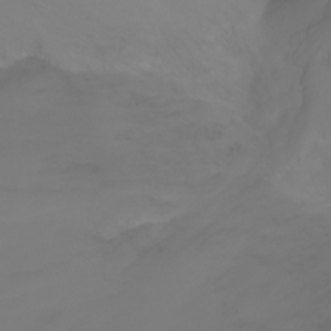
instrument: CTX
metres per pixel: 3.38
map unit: Ht
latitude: -3.2942
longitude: -61.4426
